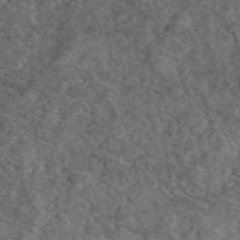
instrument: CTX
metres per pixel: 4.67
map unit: eAb
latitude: 48.4412
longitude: 106.8408
